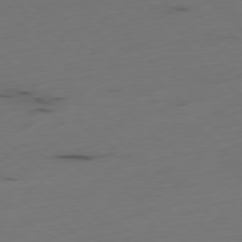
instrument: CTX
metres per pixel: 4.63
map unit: Ap
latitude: -78.5195
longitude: -61.4426
